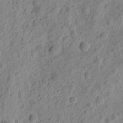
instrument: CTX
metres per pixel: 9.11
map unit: eHh
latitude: 9.2537
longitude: -74.4223
